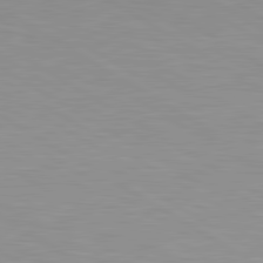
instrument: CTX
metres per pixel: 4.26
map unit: lApd
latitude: 81.2348
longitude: 160.6330
